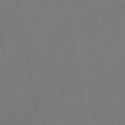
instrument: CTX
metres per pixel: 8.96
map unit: lHb
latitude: -45.4265
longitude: 67.5966
